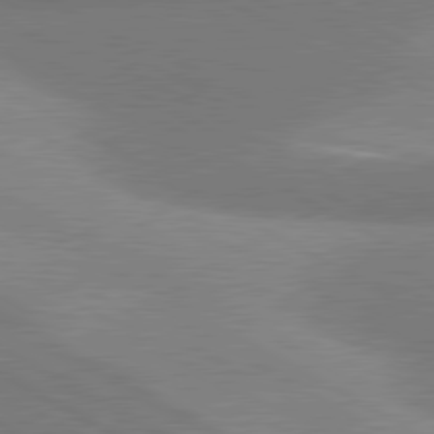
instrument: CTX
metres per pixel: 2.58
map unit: lApd
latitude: 80.8002
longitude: 125.8044
